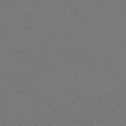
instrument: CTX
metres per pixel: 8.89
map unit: Ap
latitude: -78.7085
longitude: -83.1403
